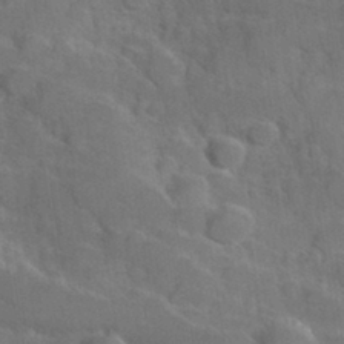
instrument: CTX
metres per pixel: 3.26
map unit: Hve
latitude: 31.4616
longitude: 151.5777
